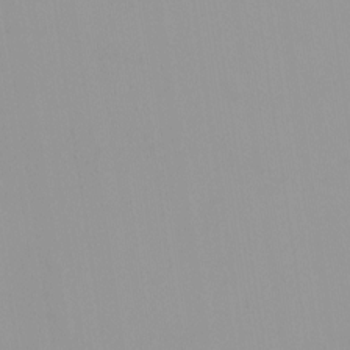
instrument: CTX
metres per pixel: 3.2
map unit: HNhu
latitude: -0.0283
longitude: -6.0255
